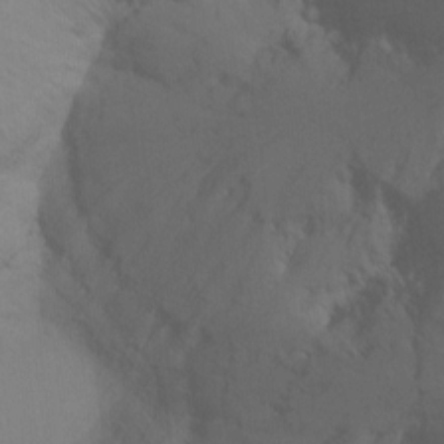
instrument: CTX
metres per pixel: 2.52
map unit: Ht
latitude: -16.3118
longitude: -47.3293
